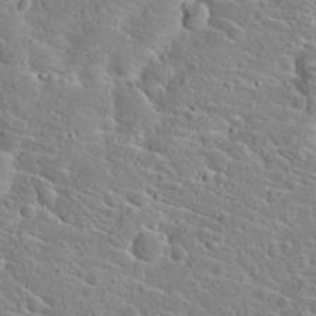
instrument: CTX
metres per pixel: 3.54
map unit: Hto
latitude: 21.5371
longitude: -44.9702
